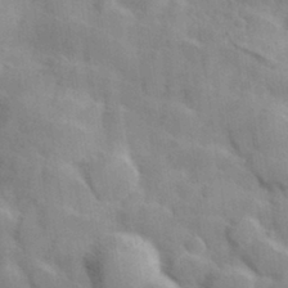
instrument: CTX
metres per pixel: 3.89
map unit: Hve
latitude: 31.4427
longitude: 151.1998
